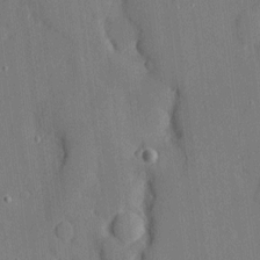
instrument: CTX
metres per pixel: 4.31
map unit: eHh
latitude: 5.1781
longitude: -72.6491
